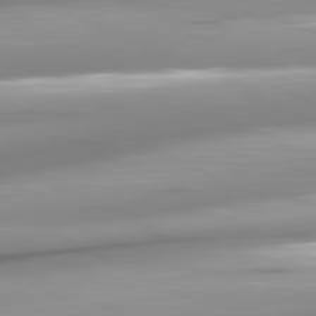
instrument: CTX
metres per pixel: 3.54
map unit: lApd
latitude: 80.9892
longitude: -145.7260
